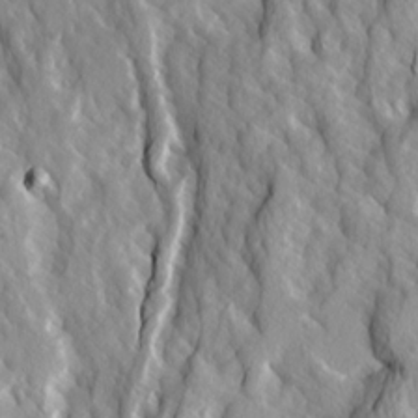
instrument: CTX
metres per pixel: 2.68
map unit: Ave
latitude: 14.8191
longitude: -132.2712
